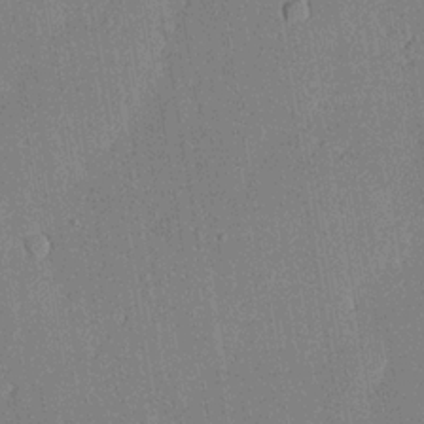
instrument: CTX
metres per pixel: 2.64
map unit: lHvf
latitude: 20.4034
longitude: 144.9920
